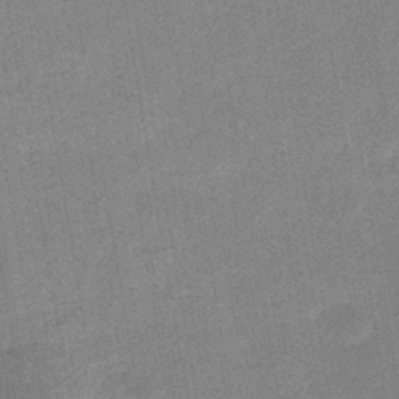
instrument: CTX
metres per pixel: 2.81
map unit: eHb
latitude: -36.4629
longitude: 73.9178
